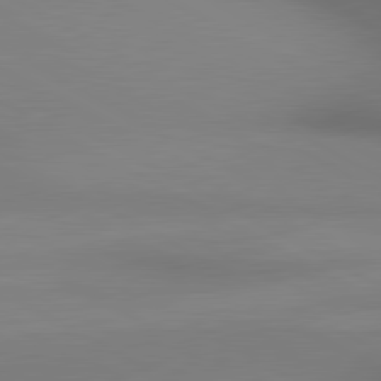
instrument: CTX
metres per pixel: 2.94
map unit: lApd
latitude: 80.4790
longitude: 132.9731
